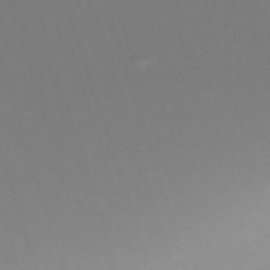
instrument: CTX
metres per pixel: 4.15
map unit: eHh
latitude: -63.2187
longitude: 51.4832
